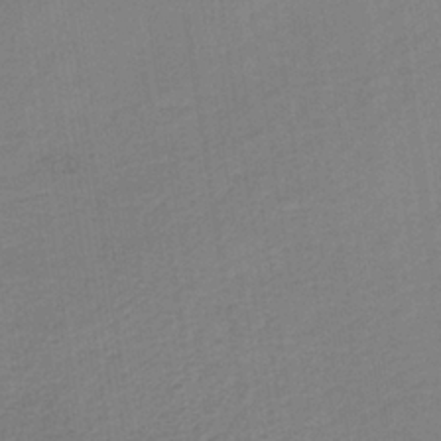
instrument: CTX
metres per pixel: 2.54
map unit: lHb
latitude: -35.5399
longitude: 67.2187
